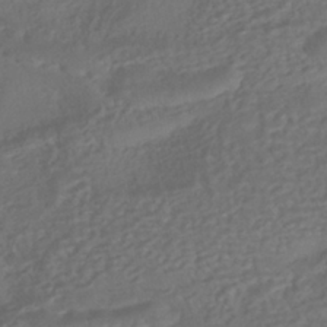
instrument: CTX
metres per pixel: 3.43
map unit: HNhu
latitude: -40.2739
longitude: 108.1795
